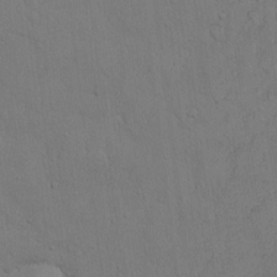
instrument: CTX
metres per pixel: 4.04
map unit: Hto
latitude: 11.8395
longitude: -56.5545
